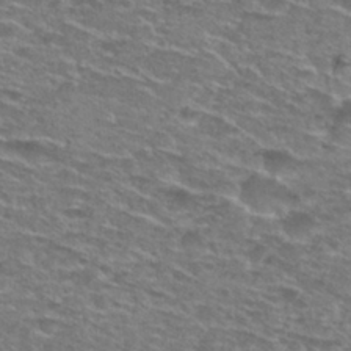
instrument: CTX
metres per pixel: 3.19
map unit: Nhu
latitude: 28.7435
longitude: -49.1025
